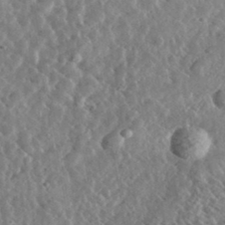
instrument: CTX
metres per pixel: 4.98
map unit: lHvf
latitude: 36.8947
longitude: -89.1781
